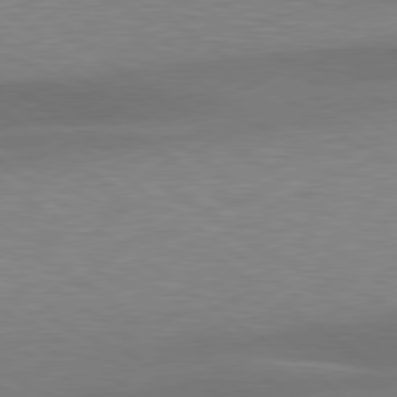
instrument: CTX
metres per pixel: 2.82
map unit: lApd
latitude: 79.4805
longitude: -93.9339
